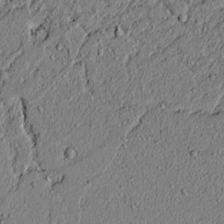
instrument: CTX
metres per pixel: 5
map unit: lAvf
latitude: 6.3656
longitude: 167.6155
